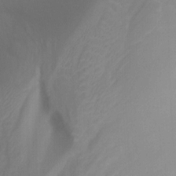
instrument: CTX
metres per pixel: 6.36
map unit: Nhu
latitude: -13.6911
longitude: -64.0255
